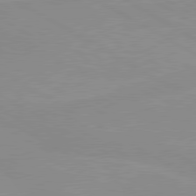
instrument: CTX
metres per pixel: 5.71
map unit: lApd
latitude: 80.2333
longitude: -176.3656
